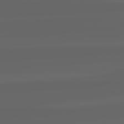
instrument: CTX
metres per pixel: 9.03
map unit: lApd
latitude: 82.3278
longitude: -168.4223
